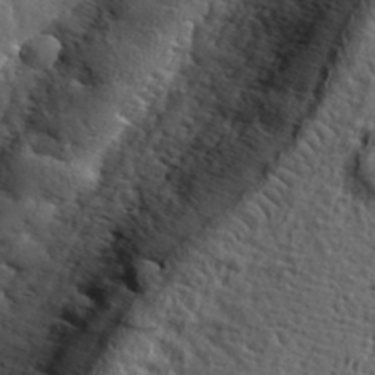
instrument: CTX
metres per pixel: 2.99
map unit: eHh
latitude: 35.8961
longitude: -80.5357
